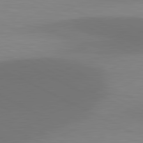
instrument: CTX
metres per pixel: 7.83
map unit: lApd
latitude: 81.1403
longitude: 138.5763
